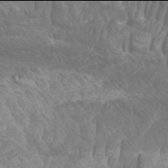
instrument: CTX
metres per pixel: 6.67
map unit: Htu
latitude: -6.0094
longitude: -75.4804
